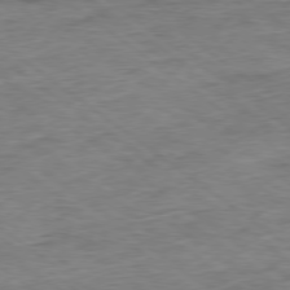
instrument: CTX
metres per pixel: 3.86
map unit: Ap
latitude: -79.1053
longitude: -49.7639
